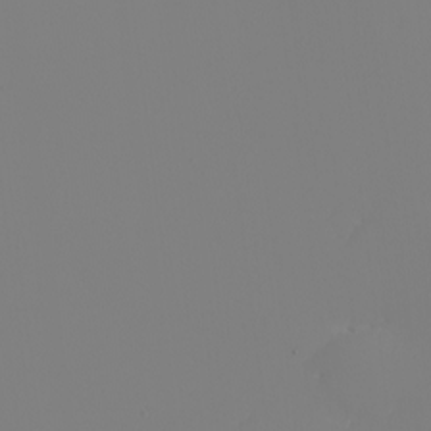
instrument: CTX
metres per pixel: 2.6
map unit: eHh
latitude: -5.2565
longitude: -87.0836
